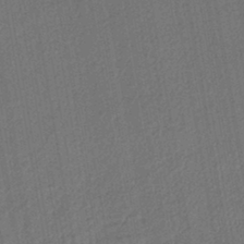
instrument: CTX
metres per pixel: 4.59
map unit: lHb
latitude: -43.0486
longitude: 61.1242
